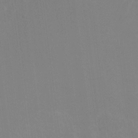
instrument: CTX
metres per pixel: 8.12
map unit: Htu
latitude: -13.4832
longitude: -49.1592
